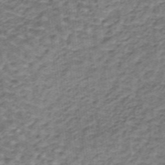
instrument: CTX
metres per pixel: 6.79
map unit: lHb
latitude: -37.2376
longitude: 60.4440
